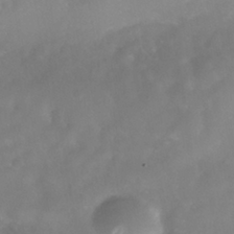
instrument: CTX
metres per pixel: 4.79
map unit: Nhe
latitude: -38.8597
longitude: -118.4790
